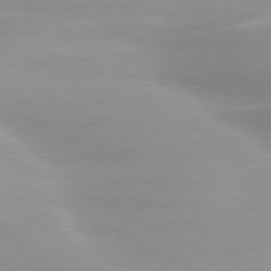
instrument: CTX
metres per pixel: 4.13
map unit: lApd
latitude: 79.8584
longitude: -120.6680
